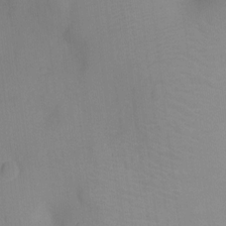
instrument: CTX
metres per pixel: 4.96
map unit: Ht
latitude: -9.0864
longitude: -24.9891
